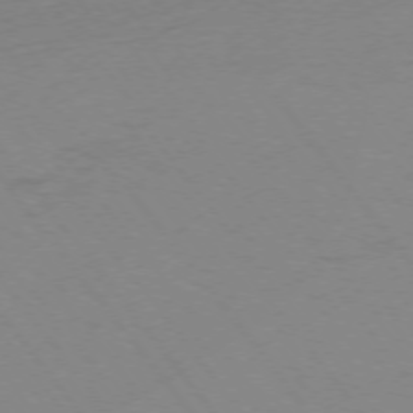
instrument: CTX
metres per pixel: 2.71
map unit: Ap
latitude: -75.3510
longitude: -71.0647
